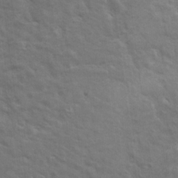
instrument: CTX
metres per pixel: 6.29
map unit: Hto
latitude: 17.8961
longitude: -33.2159
